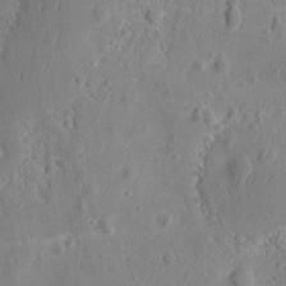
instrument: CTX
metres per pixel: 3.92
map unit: eHh
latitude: 7.3293
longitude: -75.3671
